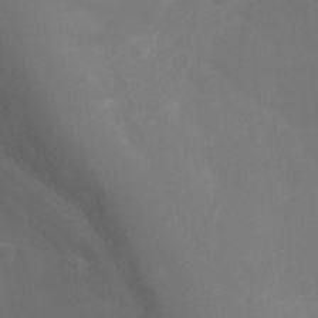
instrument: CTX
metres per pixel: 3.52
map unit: Nhu
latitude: -11.6344
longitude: -34.4601
